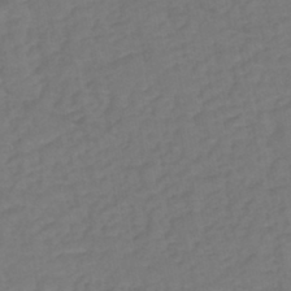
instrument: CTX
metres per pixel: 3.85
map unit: eHh
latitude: -42.5951
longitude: -31.7450
